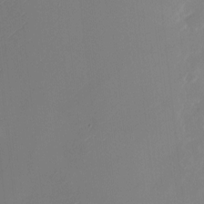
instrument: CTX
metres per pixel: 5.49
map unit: Nhu
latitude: -22.8219
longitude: -71.4237
